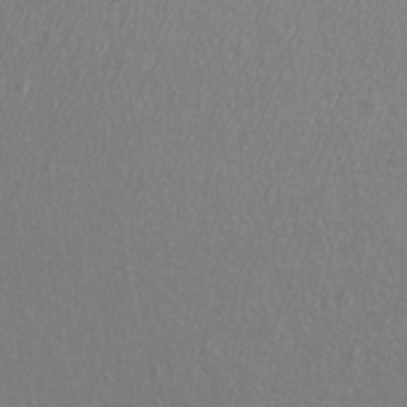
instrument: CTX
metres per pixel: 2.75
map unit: eHh
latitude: -7.3887
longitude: -75.3860
